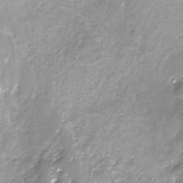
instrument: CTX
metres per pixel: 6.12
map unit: Nhe
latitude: -32.2740
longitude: -93.3859
